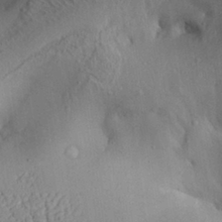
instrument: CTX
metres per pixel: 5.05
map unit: Aa
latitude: 28.5357
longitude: -133.5749
